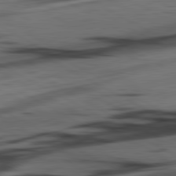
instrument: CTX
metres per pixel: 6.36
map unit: lApd
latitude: 80.9892
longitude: -84.0633
